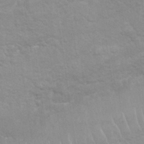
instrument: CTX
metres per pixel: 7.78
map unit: Nhu
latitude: 26.6680
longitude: -62.5357
